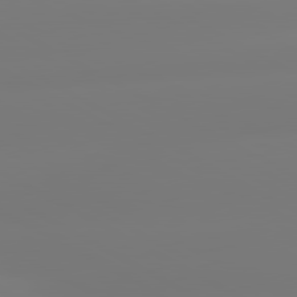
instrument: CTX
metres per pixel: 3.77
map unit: lApd
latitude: 80.6490
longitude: -156.0444
